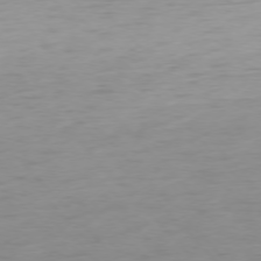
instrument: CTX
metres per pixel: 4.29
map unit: Ap
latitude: -76.8030
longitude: -63.9150
